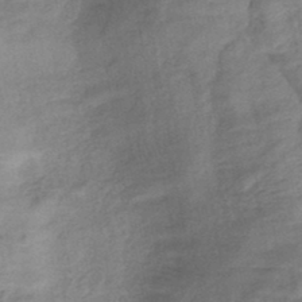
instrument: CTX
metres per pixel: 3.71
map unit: eHb
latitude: -44.0094
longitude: 85.1431
